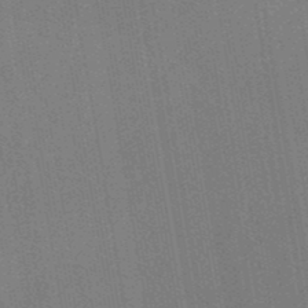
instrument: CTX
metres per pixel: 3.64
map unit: lHb
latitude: -48.8030
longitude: 73.1998
